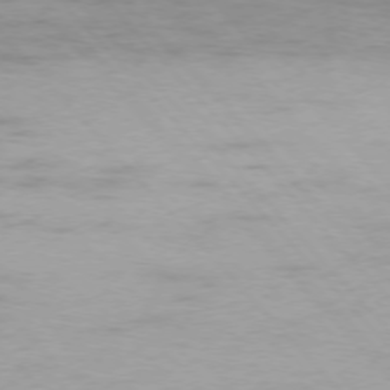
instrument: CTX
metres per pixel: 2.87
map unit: Ap
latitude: -76.6707
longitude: -81.0647
